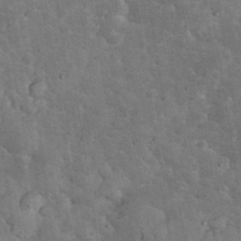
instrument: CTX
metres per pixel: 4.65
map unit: eHh
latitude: 34.7057
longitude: -68.0255
